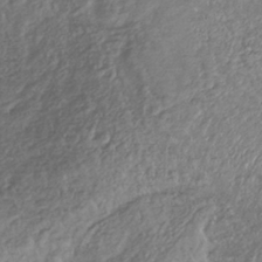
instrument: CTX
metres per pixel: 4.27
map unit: lHb
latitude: -37.2376
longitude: 68.3873
